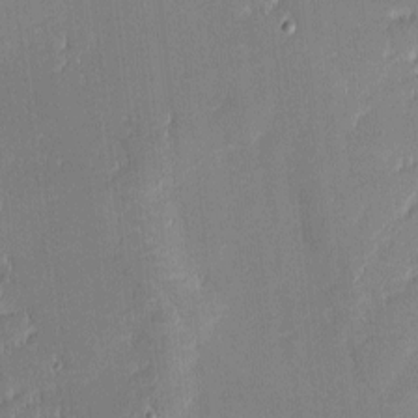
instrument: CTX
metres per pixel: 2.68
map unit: eHh
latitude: -2.5951
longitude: -82.7813
